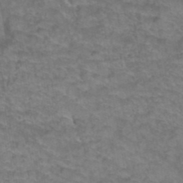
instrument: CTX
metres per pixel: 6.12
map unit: Hto
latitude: 39.2159
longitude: -42.6113
